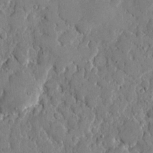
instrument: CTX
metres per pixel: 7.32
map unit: eHh
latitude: 8.8569
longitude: -67.1970
